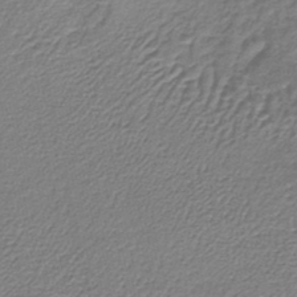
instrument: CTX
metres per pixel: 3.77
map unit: lHb
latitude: -36.6518
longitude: 58.8407
